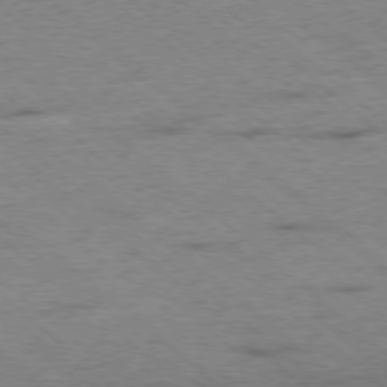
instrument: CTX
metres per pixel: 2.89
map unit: Ap
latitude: -78.1983
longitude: -50.2522
